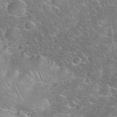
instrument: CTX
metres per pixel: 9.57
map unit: eHh
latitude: 35.7071
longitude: -65.2537
